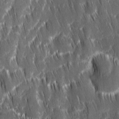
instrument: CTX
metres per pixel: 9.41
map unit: Ave
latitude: 9.4993
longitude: -104.9514
